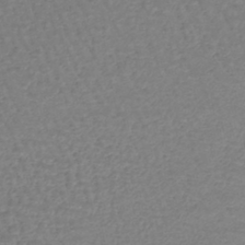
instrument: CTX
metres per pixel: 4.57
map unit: lHb
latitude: -42.5384
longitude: 67.1620
